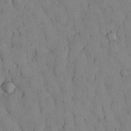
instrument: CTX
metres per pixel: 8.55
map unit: Nhu
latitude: 28.4223
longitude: -71.8016
